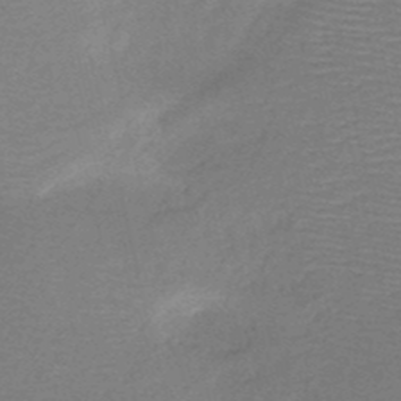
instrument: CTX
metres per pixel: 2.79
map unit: HNb
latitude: -49.7667
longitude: -42.3278
